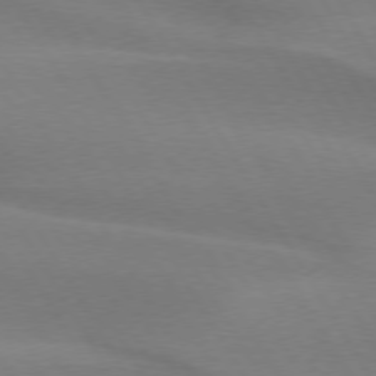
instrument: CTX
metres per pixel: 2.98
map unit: lApd
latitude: 74.8191
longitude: -65.7827
